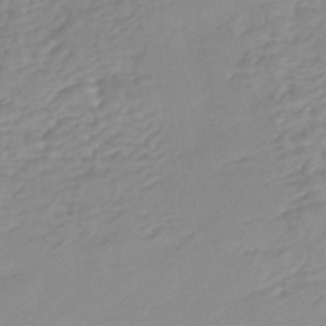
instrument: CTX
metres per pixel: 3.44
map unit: HNhu
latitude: -46.8786
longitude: 92.0850
